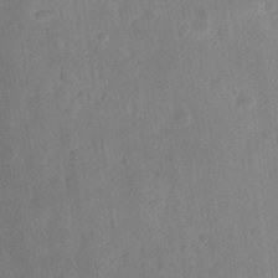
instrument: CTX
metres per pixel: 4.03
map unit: Ht
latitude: 12.9514
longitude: -74.8758
